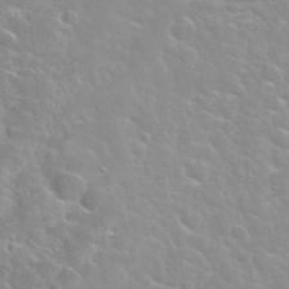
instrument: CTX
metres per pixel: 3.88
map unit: Nhu
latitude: 31.8395
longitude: -51.0647
